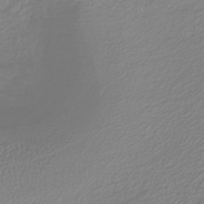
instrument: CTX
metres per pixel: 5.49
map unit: lHb
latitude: -40.1039
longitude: 64.5196
